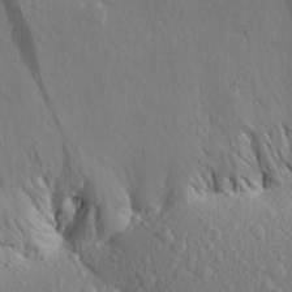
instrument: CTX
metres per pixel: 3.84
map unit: Aa
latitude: 23.8205
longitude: -146.3846
